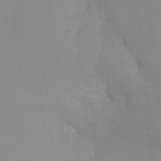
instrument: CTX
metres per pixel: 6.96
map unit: Ht
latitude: -13.6533
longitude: -50.2144
